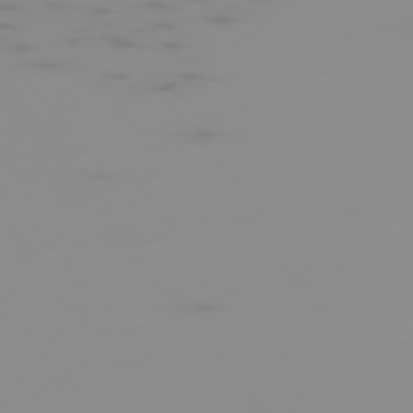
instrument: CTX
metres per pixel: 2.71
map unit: Hpe
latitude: -75.8045
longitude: -10.3090
